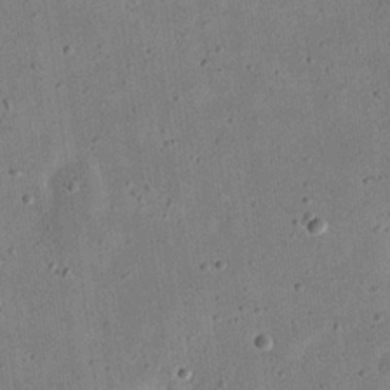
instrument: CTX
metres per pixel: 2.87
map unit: eHh
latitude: 21.5560
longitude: -69.4804
